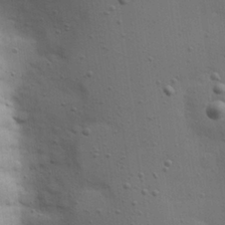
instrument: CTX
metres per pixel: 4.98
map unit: Hve
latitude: 27.9717
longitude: -91.7828
